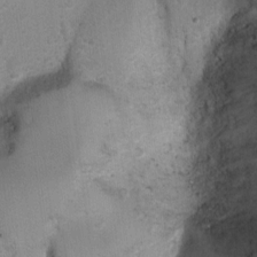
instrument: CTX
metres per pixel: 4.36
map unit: Ht
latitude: -2.2172
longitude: -28.8947
